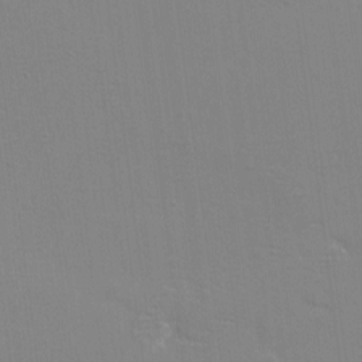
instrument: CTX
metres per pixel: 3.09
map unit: eHh
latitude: -3.8233
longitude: -80.4412
